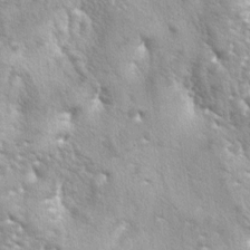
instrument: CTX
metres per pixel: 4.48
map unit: lAa
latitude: -5.7666
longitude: -125.7450
